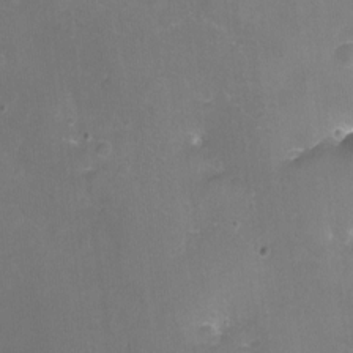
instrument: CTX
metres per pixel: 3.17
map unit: Nhu
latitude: -11.2565
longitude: -45.5182
